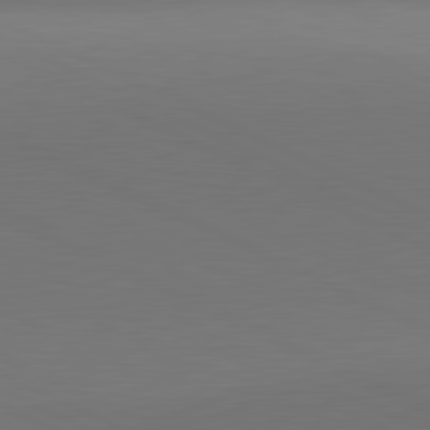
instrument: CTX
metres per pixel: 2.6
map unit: lApd
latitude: 81.4993
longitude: 145.4643
